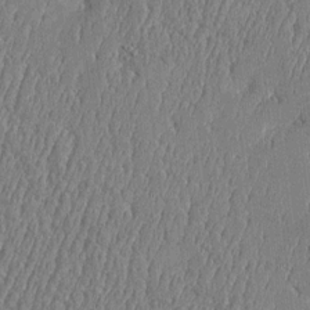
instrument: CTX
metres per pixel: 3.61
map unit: Htu
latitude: -5.7099
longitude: 176.1984
